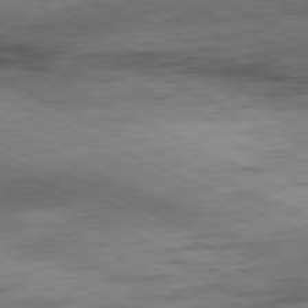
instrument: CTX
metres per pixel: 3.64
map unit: Ap
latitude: -81.0487
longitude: -83.7071
